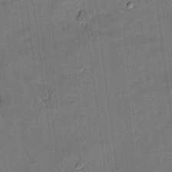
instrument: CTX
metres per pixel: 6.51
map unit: Hve
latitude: -10.3495
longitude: 176.2739
